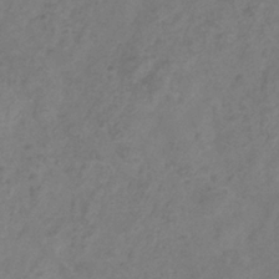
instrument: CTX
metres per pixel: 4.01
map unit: Hve
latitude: -33.9367
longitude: 90.2740
